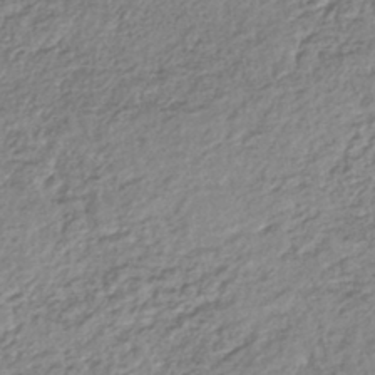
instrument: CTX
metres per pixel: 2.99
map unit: lHb
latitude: -38.2929
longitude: 68.2172
